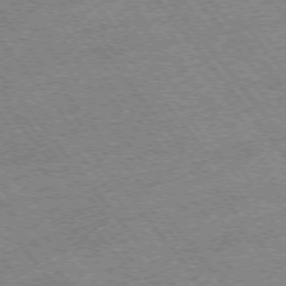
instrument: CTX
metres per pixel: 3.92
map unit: Ap
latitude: -75.7667
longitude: -87.5938
